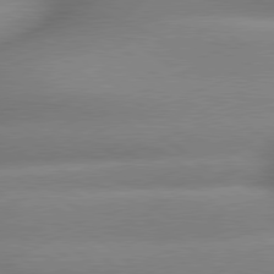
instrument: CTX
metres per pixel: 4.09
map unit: lApd
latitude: 79.5938
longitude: -163.7261
